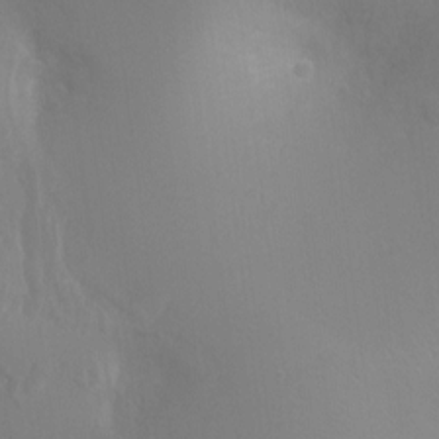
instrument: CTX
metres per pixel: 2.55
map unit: Ht
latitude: -0.9542
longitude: -20.6302
